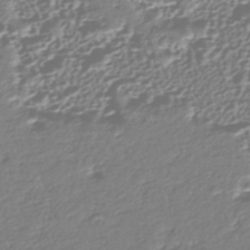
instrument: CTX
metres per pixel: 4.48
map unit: HNhu
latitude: -44.0094
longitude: 106.6519
